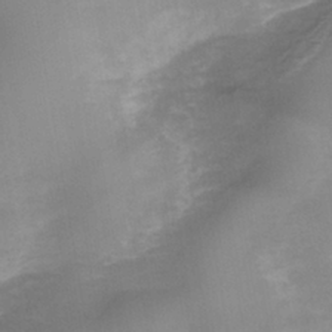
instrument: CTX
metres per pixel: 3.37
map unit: Nhe
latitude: -40.7085
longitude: -109.8961
